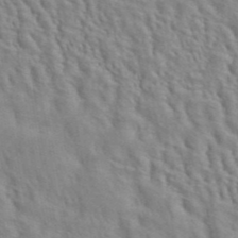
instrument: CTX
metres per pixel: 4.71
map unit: ANa
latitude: 40.9513
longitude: 28.9920
